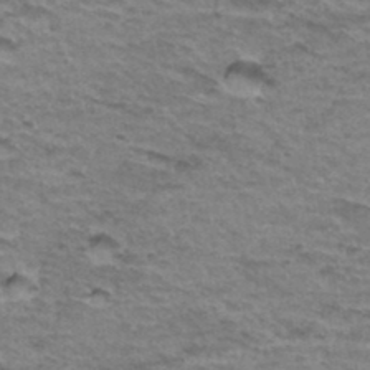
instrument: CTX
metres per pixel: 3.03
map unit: Hto
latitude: 36.1767
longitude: -43.4238
